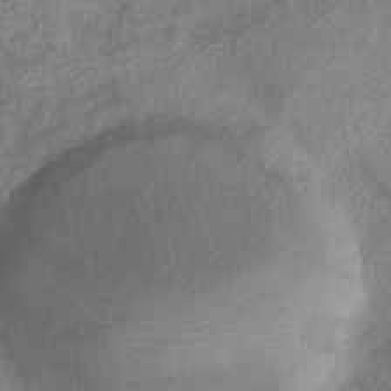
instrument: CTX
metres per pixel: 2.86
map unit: eHb
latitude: -31.3887
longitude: 71.5588
